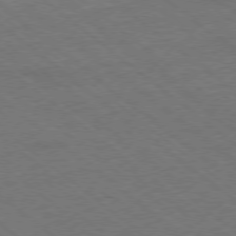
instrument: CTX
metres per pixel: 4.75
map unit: Ap
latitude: -78.4251
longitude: -85.2348
